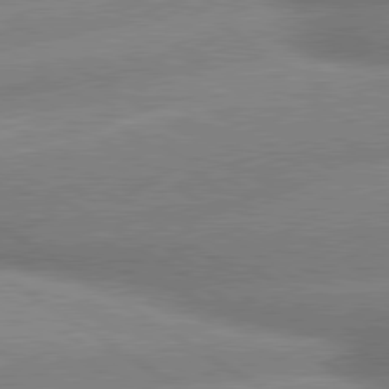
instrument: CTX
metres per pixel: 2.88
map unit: lApd
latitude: 80.1200
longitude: -161.6883
